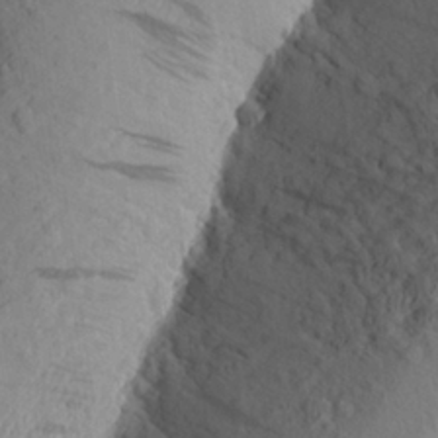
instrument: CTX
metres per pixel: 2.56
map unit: Aa
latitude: 24.7813
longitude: -149.7639
